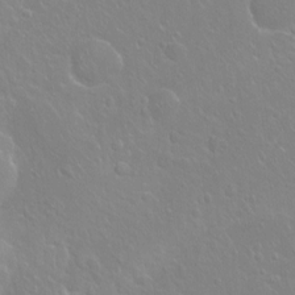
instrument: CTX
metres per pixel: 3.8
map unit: Ht
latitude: -7.4076
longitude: -37.8017
